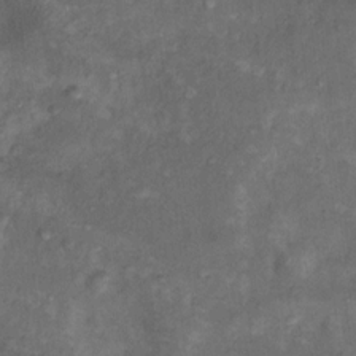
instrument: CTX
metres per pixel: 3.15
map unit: Nhu
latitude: 10.7246
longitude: -26.8758
